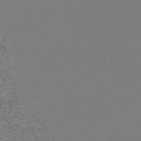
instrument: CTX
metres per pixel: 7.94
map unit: HNb
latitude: -53.2187
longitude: -38.4979
